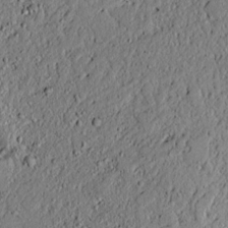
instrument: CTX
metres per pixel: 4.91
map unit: lAvf
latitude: 5.1214
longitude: 167.5588
